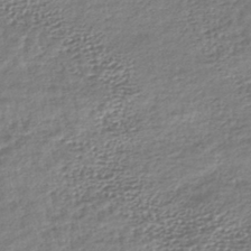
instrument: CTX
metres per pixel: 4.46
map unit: lHb
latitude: -40.3495
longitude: 74.0094
